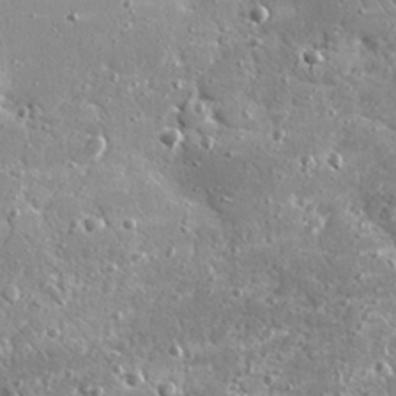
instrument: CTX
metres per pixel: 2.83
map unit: eHh
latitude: 24.9135
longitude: -88.7436
